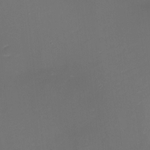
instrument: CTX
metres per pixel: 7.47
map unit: eHh
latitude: -1.4266
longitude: -80.1956
